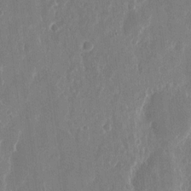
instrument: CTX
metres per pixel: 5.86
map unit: eHh
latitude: 13.8017
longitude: -71.8205
